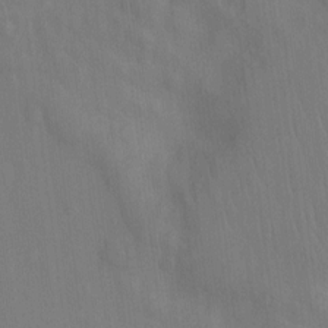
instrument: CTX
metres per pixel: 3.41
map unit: Hto
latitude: -12.3873
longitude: -39.4048
